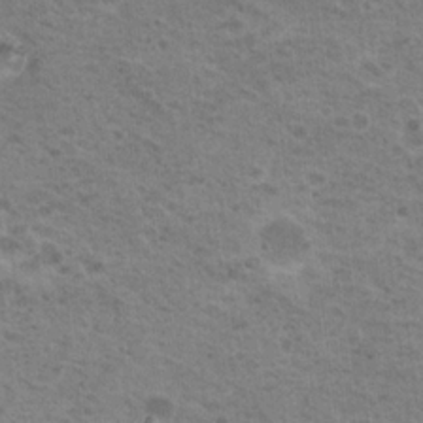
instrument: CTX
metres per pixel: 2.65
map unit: Nhu
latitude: 19.1592
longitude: -31.5749
